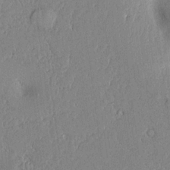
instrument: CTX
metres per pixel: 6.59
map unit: Aa
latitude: 16.6868
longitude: -148.3845
